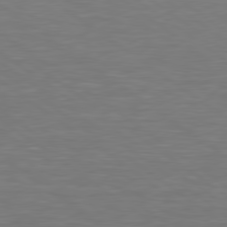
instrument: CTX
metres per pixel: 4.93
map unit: lApd
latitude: 79.1403
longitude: -90.5546
